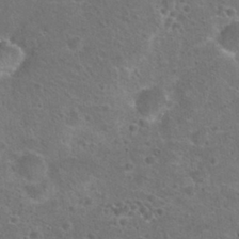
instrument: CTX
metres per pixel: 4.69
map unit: Hto
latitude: 23.0836
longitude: -47.9528
